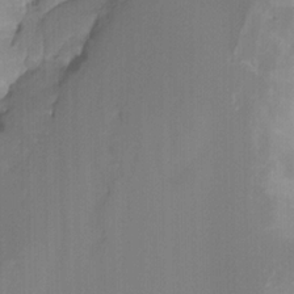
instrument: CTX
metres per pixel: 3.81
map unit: Nhu
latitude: -15.5588
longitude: -53.1214
